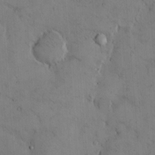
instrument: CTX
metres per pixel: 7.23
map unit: Hto
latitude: 13.7828
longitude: -59.5182
